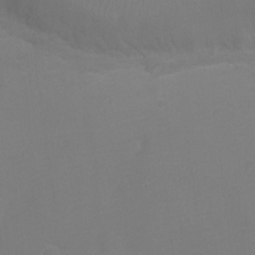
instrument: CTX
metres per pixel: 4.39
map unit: Ht
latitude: -2.5762
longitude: -19.0458
